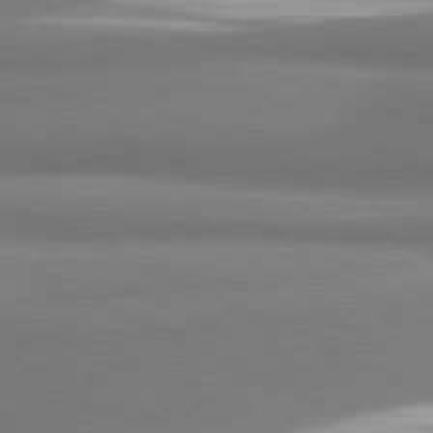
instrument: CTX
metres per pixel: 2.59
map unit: lApd
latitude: 81.6505
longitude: 177.0109
